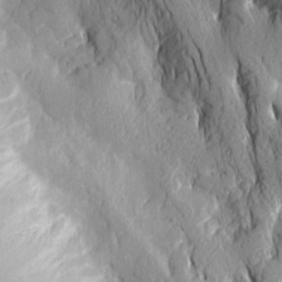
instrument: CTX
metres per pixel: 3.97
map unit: Nhu
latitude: -5.3320
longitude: -150.4034
